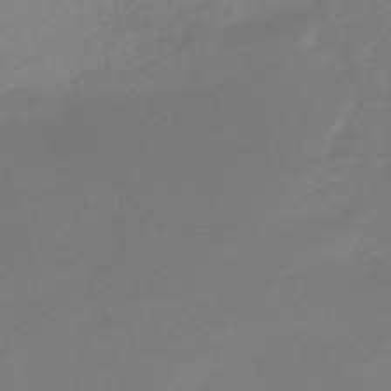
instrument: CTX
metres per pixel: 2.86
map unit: lHb
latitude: -47.7666
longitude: 60.1984
